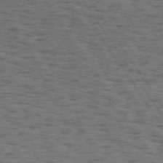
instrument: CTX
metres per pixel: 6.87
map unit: Hpe
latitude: 74.5924
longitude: -133.8205
